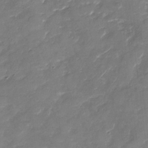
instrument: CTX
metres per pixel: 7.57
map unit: Nhu
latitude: -29.4454
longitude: -73.5938
